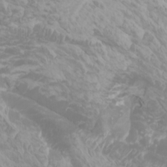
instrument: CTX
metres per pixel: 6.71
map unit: Htu
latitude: -6.6518
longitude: -74.3278
